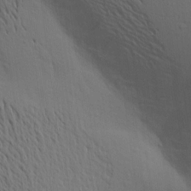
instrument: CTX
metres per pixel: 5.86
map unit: Aa
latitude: 15.8584
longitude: -147.7261
